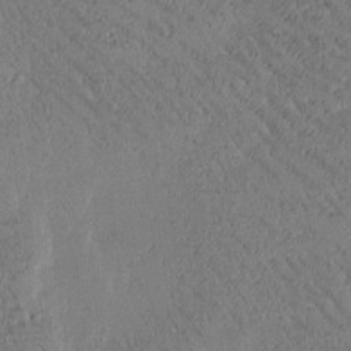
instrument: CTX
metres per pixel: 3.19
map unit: Htu
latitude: -2.0472
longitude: 175.7855
